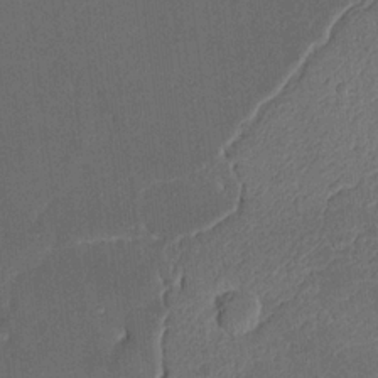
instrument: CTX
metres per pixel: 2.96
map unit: Nhu
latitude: 18.3467
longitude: -73.9528
